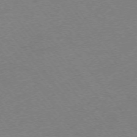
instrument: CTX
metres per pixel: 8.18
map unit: Ap
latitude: -74.5196
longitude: -72.7058
